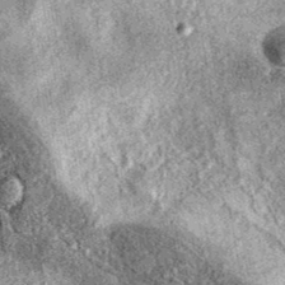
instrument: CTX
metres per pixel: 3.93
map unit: eAb
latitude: 37.7260
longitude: 106.6329
